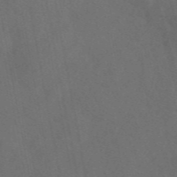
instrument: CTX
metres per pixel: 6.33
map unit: eAb
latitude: 47.6694
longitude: 117.4832
